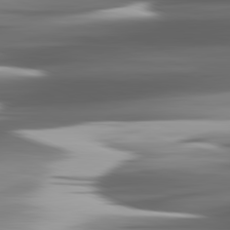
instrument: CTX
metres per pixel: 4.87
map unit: lApd
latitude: 81.8394
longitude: -140.5923
